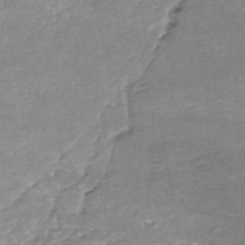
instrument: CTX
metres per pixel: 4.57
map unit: Nhe
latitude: -47.7666
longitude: -170.8191
